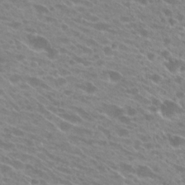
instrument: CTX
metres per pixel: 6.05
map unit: Hto
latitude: 25.4426
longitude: -42.1011
